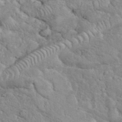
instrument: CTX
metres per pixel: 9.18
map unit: eHh
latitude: 37.6316
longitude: -61.7827
